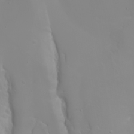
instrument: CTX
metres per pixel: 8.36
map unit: Nhu
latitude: -6.6518
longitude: -88.4979
